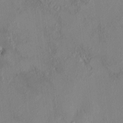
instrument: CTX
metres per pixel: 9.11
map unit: HNhu
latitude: 6.7813
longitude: 6.0472
